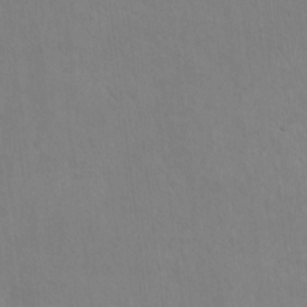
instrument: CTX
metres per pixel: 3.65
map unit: Htu
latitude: 3.0836
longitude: 142.1038
